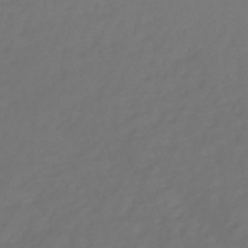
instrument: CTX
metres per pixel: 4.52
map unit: lHb
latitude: -46.7841
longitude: 64.9920
